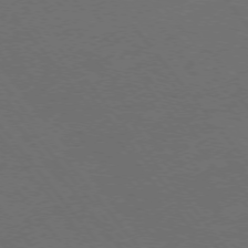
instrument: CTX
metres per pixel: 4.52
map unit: Ap
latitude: -76.3495
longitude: -62.7058
